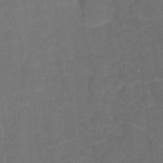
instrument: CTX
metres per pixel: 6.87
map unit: Hto
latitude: 4.7813
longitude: -31.1592
